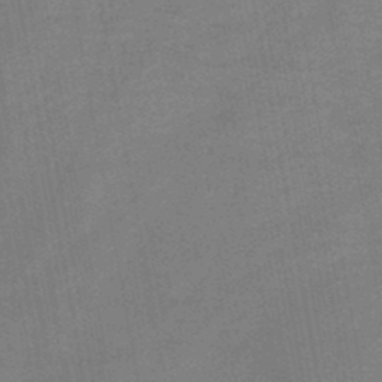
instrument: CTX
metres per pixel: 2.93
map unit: HNb
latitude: -45.9367
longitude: -37.3482
